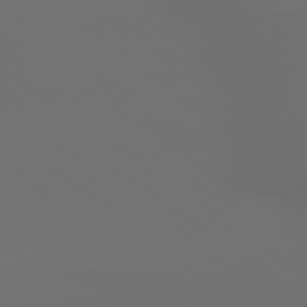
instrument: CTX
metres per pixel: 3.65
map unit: lApd
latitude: 79.4616
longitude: -175.1781
